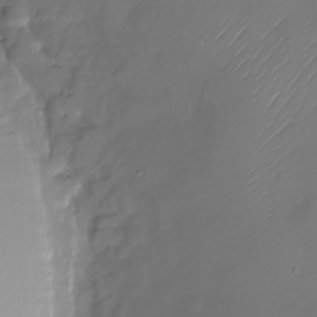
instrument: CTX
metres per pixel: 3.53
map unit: Nhu
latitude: -28.8597
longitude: -59.3482
